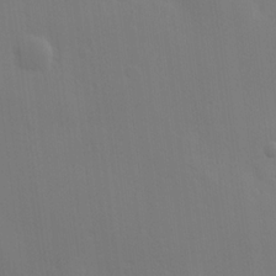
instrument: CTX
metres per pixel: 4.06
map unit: Hve
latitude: 18.8380
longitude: 150.7085
